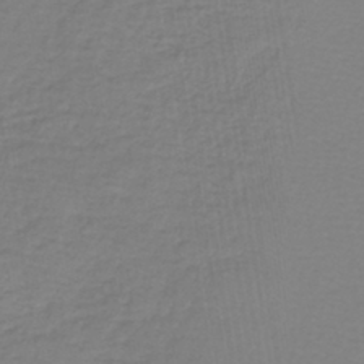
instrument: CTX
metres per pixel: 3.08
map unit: lHb
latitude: -42.5195
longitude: 71.3132
